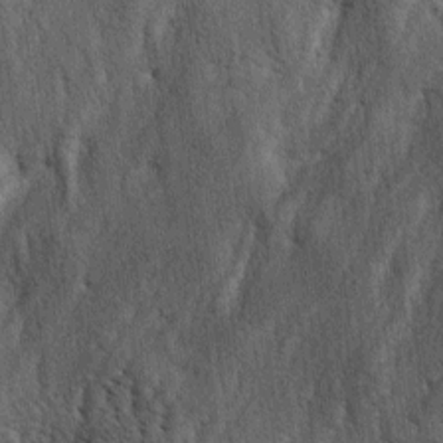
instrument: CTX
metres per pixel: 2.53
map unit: lAa
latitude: -5.0486
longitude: -125.9528
